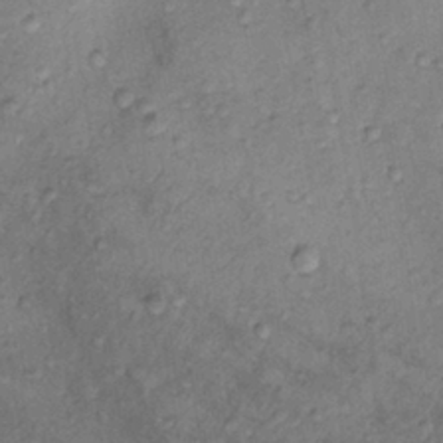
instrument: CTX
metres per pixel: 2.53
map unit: Nhu
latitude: 9.6127
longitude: -25.9150
